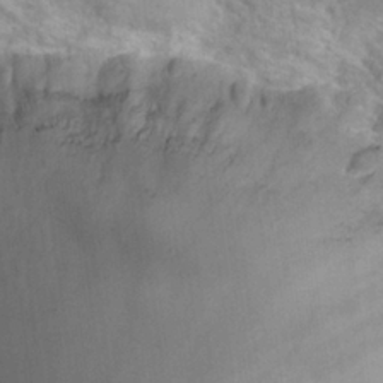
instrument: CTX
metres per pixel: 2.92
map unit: Hto
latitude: 24.4790
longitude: -48.3278
